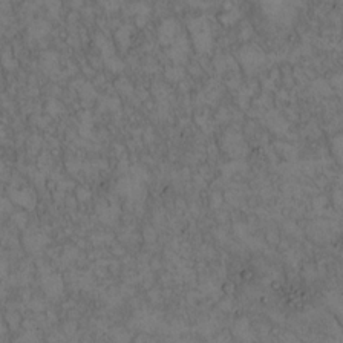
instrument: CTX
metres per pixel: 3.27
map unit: Hto
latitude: 15.3482
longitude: -56.8380
